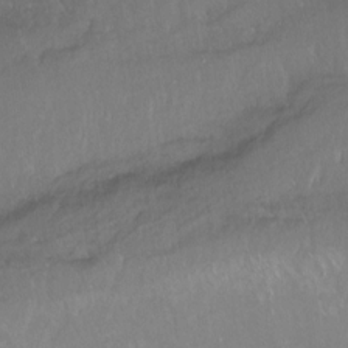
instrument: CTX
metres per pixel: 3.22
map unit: Hto
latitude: -14.4440
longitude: -43.8583
